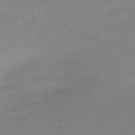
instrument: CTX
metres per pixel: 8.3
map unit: eHh
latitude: -62.0283
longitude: 53.3131
